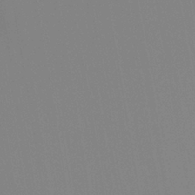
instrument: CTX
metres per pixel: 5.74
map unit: Ht
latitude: -8.3873
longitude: -31.2915
